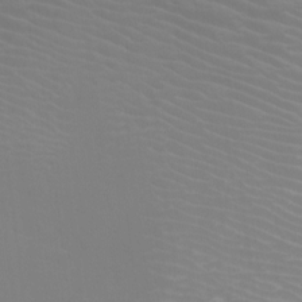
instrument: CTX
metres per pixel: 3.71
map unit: Htu
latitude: -12.2551
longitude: -71.1970
